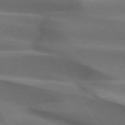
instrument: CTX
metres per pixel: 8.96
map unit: lApd
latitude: 72.8758
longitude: -51.9339
